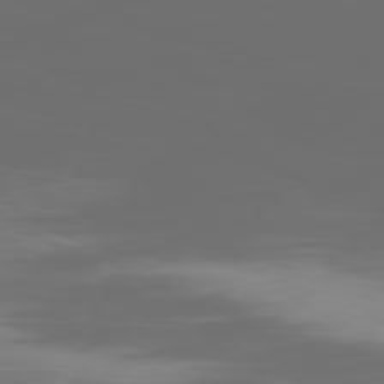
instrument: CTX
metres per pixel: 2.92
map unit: Ap
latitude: -80.0661
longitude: -61.3859
